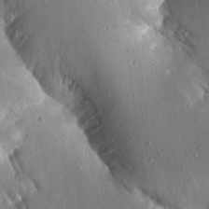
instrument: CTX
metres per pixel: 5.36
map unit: Aa
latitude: 16.0633
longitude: -145.4804
